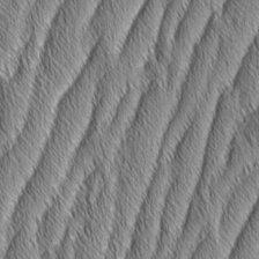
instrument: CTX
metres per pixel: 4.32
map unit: Aa
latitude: 6.4979
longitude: -130.8569
